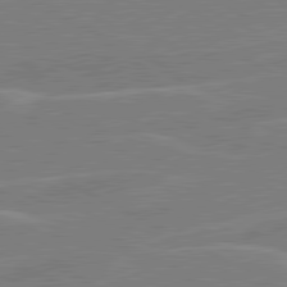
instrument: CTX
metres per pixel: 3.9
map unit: lApd
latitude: 80.8002
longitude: 120.8219
